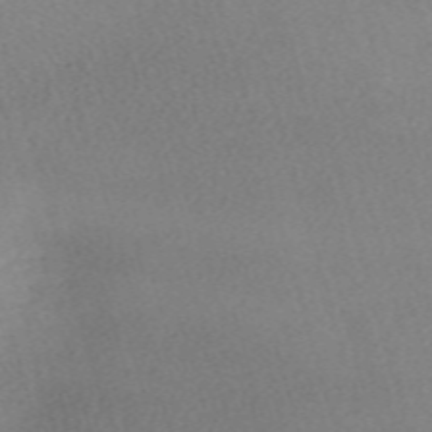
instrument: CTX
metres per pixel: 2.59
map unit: eHh
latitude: -61.3321
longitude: 50.0661
